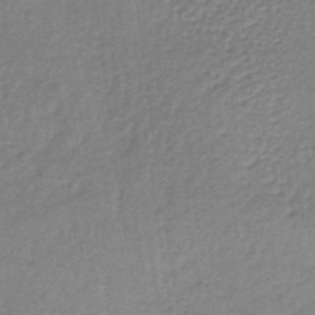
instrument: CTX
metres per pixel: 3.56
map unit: lHb
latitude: -35.5210
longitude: 60.1984
